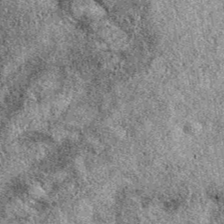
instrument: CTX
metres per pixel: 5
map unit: eAb
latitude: 39.1025
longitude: 110.5385
